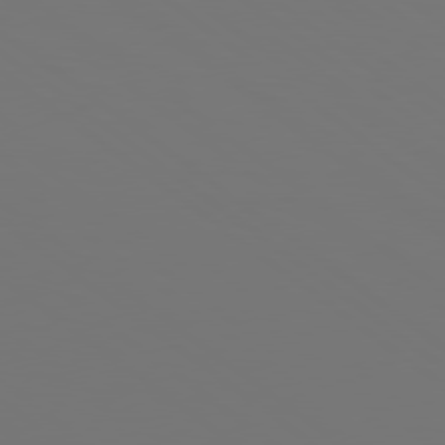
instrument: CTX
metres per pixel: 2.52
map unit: Hpe
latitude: 78.6869
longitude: -175.5182
